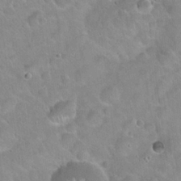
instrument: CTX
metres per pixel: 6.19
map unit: Hto
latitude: 21.5749
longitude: -52.4979
